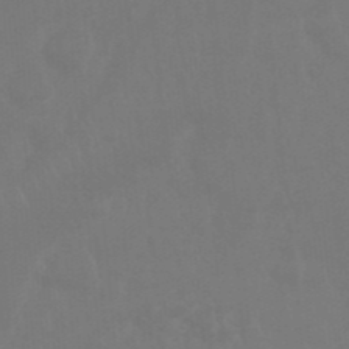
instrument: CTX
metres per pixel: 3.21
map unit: Nhu
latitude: 25.0458
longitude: -61.2726
